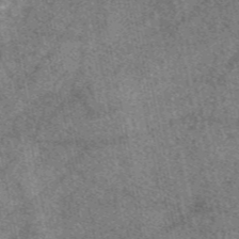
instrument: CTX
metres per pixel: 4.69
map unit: eAb
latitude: 47.3482
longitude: 106.4818
